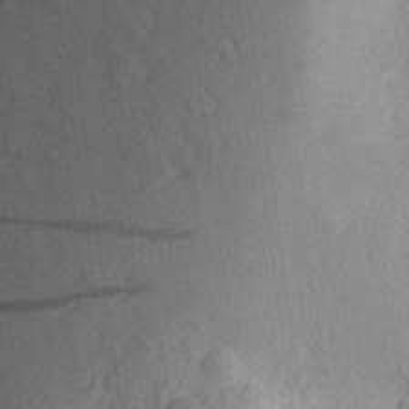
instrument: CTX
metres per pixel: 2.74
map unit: Aa
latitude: 25.9339
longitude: -146.0444
